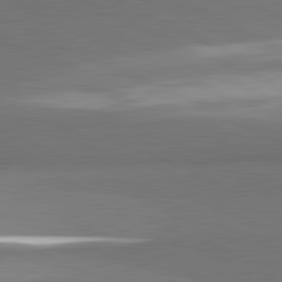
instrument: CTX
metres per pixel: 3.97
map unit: lApd
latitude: 81.7639
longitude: 156.8786
